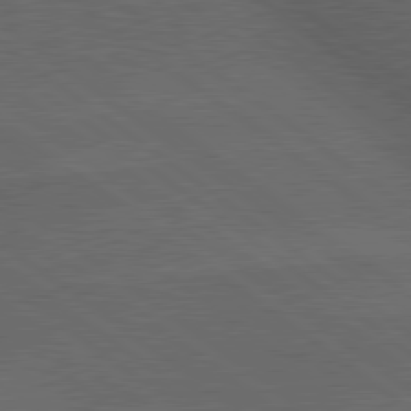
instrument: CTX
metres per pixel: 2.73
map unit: lApd
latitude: 79.7639
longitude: -176.4034
